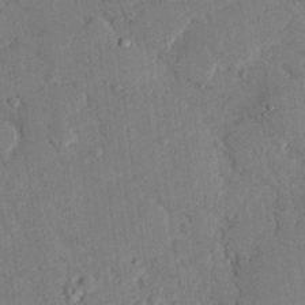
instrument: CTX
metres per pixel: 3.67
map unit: eHh
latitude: 26.4979
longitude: -81.2348
